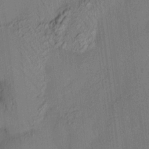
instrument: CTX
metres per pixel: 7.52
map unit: HNhu
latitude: 12.1200
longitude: 9.3510
